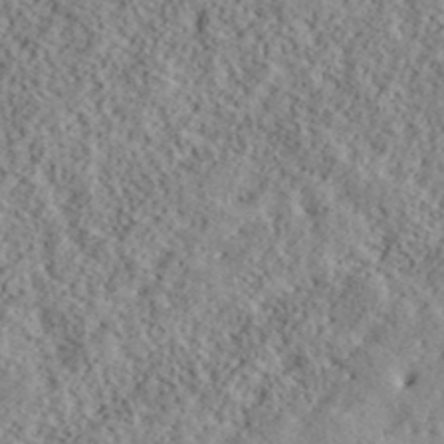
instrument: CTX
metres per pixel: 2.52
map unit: lHvf
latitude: 40.1577
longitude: -88.0255
